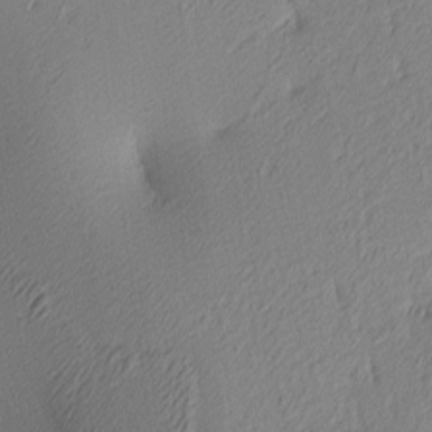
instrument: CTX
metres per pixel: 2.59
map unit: lAa
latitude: 3.9717
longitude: -116.1578
